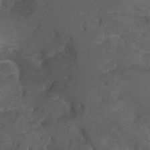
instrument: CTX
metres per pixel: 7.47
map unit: Htu
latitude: -7.5399
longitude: -64.6113
